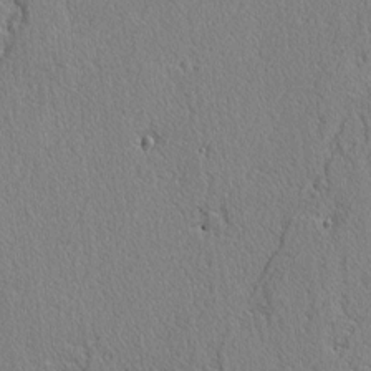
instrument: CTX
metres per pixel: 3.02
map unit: lAvf
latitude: -3.1242
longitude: -108.6868
